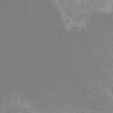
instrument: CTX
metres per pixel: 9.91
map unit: Aa
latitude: -8.5196
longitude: -78.6680
